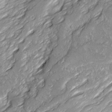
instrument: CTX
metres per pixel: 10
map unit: Ave
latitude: 15.8206
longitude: -136.9892
